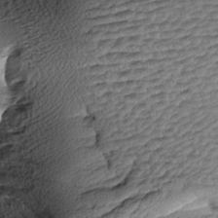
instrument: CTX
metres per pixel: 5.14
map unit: Aa
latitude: 8.1200
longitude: -140.9702
